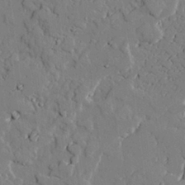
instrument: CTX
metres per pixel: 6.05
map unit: lAvf
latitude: 25.5938
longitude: -110.2712
